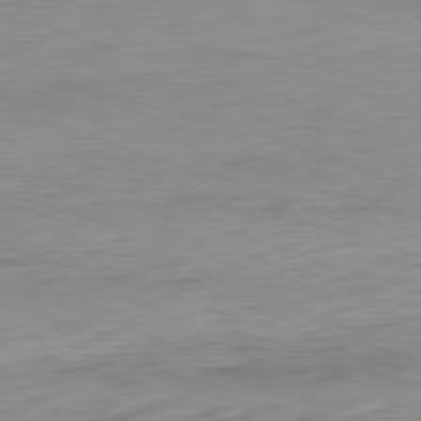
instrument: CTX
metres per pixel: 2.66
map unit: Ap
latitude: -82.2172
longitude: -77.2537
